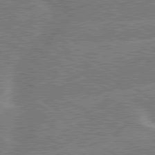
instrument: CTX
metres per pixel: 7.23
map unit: lApd
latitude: 79.5371
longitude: -145.0836
